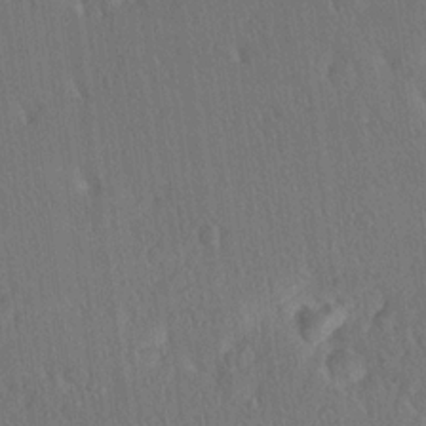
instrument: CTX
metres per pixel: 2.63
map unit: Ave
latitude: 21.1214
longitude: -136.7435
